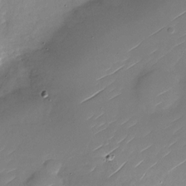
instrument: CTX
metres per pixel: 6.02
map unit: Nhu
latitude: -28.0094
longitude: -73.4994
